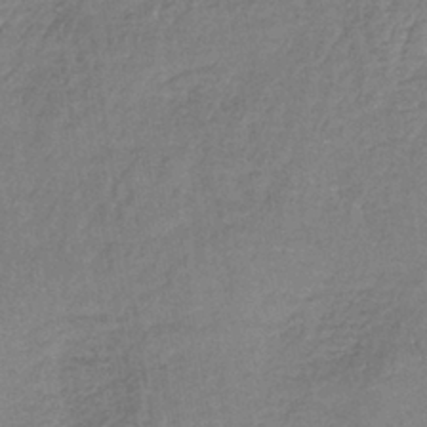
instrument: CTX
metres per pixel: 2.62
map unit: lHb
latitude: -38.8786
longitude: 61.5966
